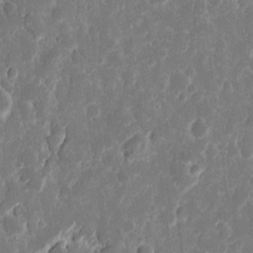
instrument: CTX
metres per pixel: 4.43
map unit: eHh
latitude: 11.4616
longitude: -71.8772
